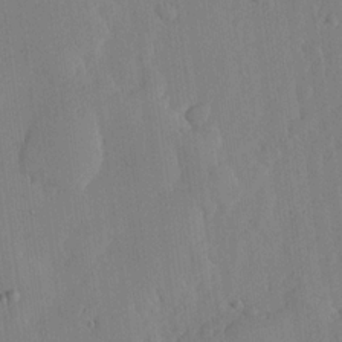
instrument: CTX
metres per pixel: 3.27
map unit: lHvf
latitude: 17.2348
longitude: -114.6868
